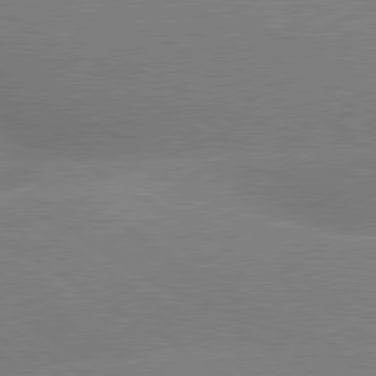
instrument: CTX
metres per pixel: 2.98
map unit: lApd
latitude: 80.2711
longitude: -148.5357
